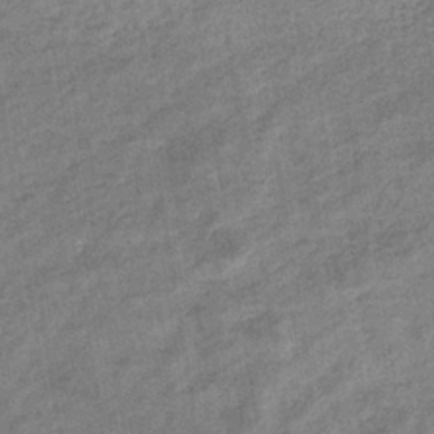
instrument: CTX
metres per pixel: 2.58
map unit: eHb
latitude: -35.4265
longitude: 78.1794
